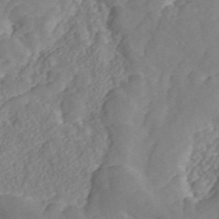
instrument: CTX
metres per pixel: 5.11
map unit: ANa
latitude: 46.7813
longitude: 49.7856
